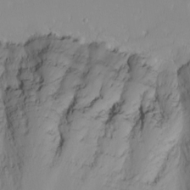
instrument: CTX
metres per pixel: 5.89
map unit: Nhu
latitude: -4.1983
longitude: -86.0633
